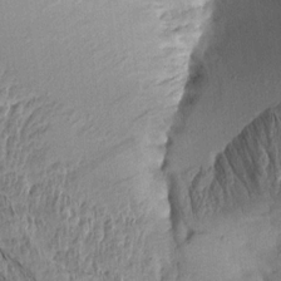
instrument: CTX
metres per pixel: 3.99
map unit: Aa
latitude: 13.8961
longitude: -143.8772
